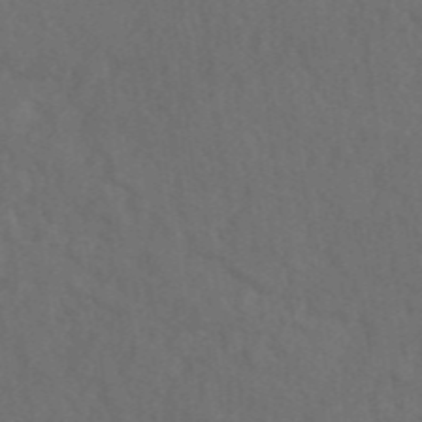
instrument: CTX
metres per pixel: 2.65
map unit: ANa
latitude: 46.1011
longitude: 26.8785
